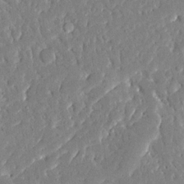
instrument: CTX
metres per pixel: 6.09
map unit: Ave
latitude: 15.9717
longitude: -140.3845
